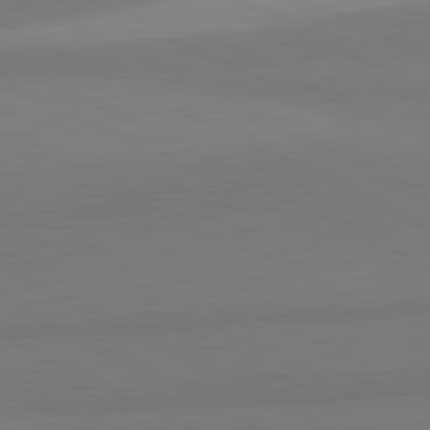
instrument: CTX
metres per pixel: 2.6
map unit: lApd
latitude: 81.6694
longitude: 158.6896
